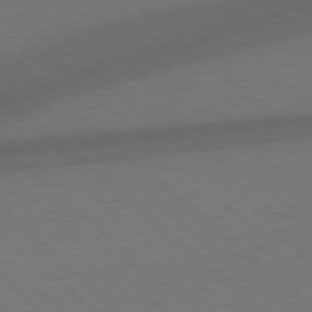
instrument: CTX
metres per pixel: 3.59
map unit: Hpe
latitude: 77.8961
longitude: -150.7246
